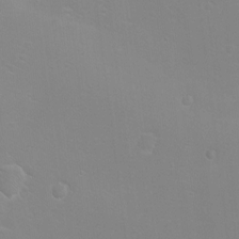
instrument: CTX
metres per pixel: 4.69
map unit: Ht
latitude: 0.9324
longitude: -35.7449
